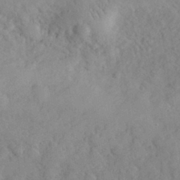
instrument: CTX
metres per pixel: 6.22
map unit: eHh
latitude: 30.5357
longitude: -70.6868
